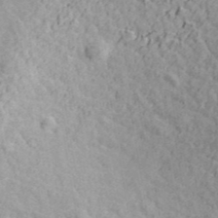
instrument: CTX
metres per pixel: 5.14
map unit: ANa
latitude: 40.4034
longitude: 20.8974
